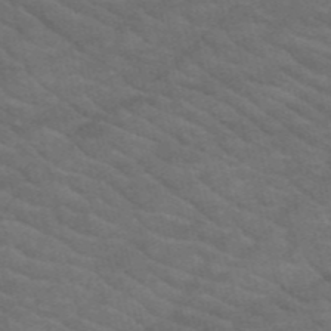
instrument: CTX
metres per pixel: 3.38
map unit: HNb
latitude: -53.3698
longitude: -44.5734
